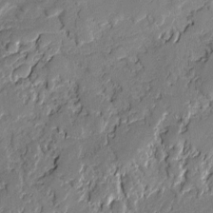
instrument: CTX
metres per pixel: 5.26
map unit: lAvf
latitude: -1.1054
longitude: -109.0647
